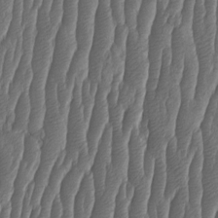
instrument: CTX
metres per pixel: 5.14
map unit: HNhu
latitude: -1.3699
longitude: 13.6344
